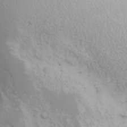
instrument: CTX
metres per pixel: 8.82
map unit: Nhu
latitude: -9.6533
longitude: -69.3292
